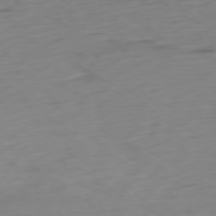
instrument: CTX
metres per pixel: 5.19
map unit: Ap
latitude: -77.0486
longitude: -78.5168
